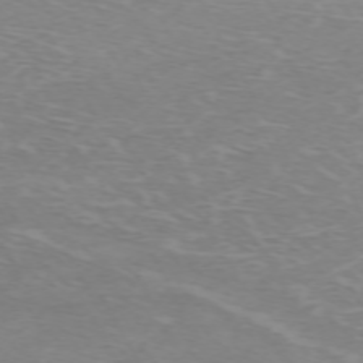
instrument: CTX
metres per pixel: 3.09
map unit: Hpe
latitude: -71.8800
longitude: 12.6708
